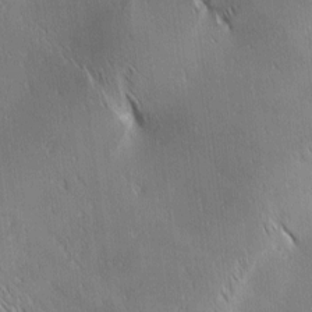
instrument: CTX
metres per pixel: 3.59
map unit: Ave
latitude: 1.9339
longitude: -115.0269
